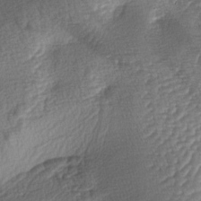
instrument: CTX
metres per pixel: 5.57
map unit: lAa
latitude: -4.1605
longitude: -128.5168
